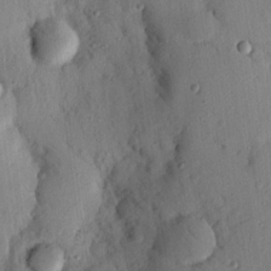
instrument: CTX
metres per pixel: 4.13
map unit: Nhu
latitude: 20.9325
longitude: -79.0081
